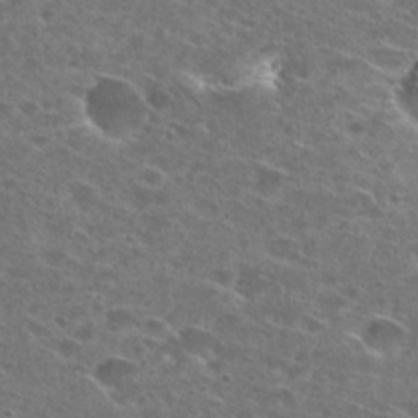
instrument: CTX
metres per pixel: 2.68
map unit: Hto
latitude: 27.2348
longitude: -46.2145
